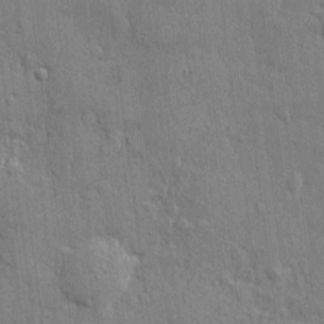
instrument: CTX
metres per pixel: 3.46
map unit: eHh
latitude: 4.3656
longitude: -75.4804
